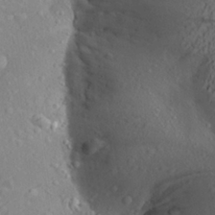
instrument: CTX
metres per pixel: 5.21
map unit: Aa
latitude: 24.3467
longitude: -145.0836
